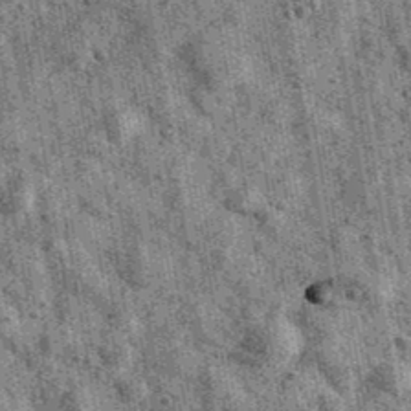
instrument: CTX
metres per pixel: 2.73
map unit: Ave
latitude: 40.4979
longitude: -106.7246
